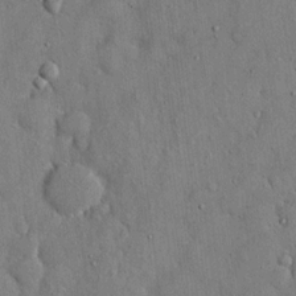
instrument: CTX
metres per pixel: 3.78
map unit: eHh
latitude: 14.8758
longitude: -68.5924
